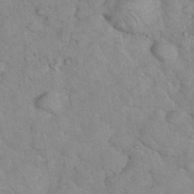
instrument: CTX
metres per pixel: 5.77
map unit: eHh
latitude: 37.3671
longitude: -66.1766
